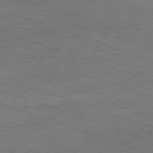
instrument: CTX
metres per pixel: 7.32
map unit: Ap
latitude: -81.6722
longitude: -73.5183
